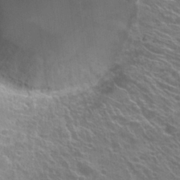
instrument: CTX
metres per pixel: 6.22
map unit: Hto
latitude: 21.7072
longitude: -40.2333
